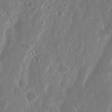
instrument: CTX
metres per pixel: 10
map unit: Nhu
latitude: 15.3104
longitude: -74.0633
